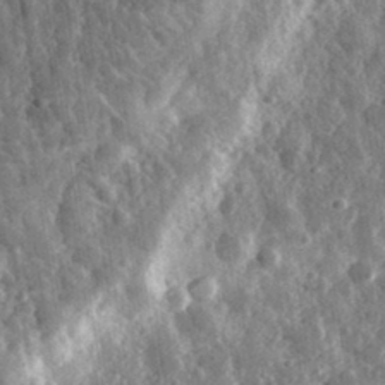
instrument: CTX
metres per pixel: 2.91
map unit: eHh
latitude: 32.9703
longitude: -79.5371
